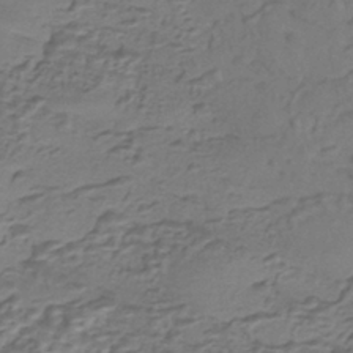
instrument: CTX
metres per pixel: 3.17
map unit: eHh
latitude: -43.2564
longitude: 120.3495
